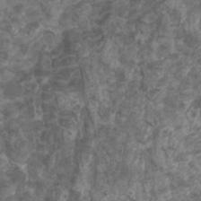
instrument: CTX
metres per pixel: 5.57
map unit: HNhu
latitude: -1.0865
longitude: 13.7856
